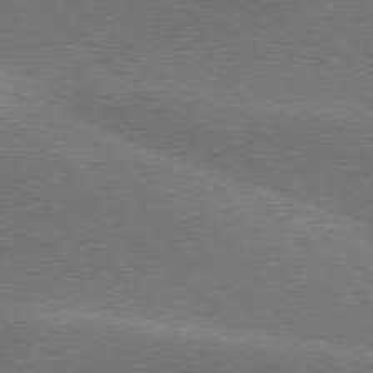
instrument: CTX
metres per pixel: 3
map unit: lApd
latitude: 77.4048
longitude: -51.2159
